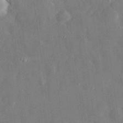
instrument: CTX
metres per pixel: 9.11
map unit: eHh
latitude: 29.0269
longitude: -76.8758
